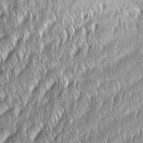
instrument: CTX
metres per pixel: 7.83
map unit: Aa
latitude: 7.5938
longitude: -131.1026
